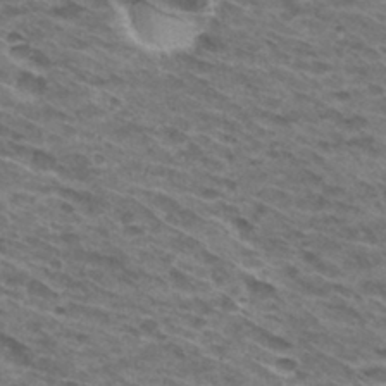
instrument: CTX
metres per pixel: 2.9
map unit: Hto
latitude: 31.6694
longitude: -46.3468
